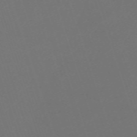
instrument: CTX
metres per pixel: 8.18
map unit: eHh
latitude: -63.5588
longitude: 51.7100
